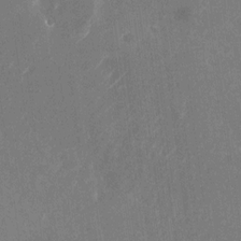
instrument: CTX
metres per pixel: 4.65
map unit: Nhu
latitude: -25.2565
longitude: -71.9528
